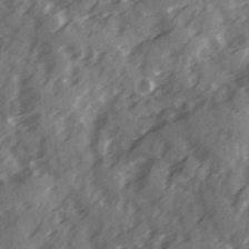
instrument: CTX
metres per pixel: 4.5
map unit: Ave
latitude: 19.2915
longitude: -130.9703
